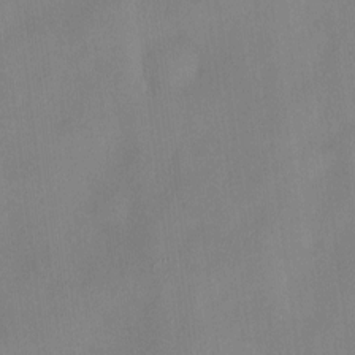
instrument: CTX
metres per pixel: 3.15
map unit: Hve
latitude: -10.8408
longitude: 173.8800
